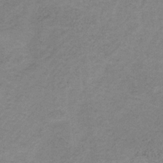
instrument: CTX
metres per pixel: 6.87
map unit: HNb
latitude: -32.7275
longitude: 58.9163
